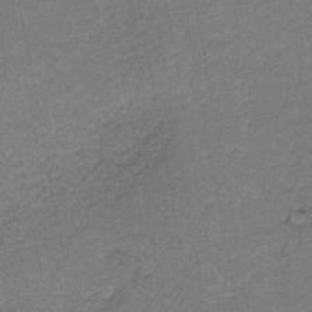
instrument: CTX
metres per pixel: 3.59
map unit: HNb
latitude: -37.3131
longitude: 52.2928
